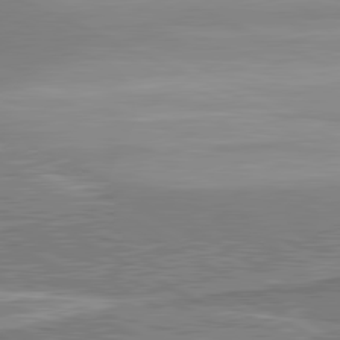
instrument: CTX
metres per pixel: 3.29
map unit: lApd
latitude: 81.0269
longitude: 143.1242
